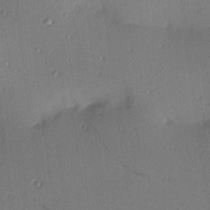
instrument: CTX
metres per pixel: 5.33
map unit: Hve
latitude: 13.8772
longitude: -90.7813
